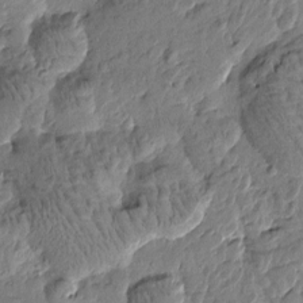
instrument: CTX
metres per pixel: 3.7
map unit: Htu
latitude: -1.8801
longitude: -179.4238
